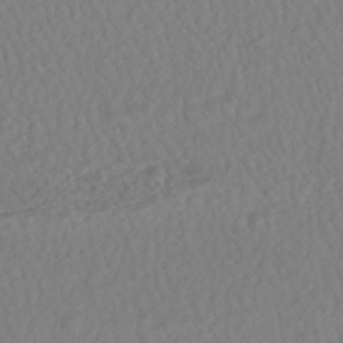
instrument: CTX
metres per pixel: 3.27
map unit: HNhu
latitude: -47.5966
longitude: 103.7100
